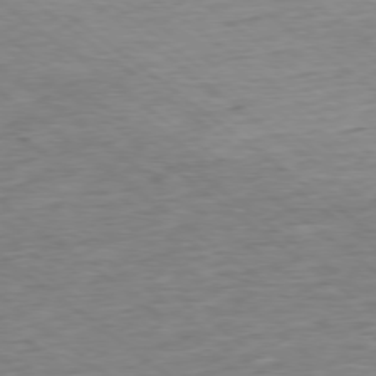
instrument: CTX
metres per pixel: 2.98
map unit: Ap
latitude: -78.0850
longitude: -82.6490
